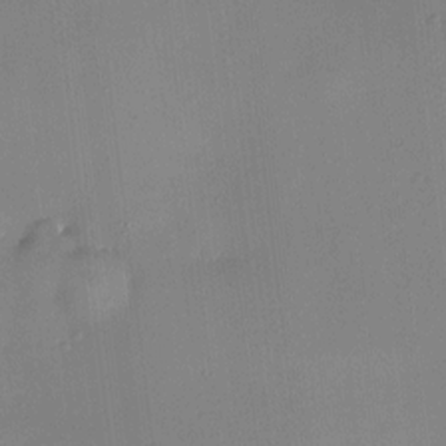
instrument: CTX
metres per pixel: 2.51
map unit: HNhu
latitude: 8.3090
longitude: 8.2928
